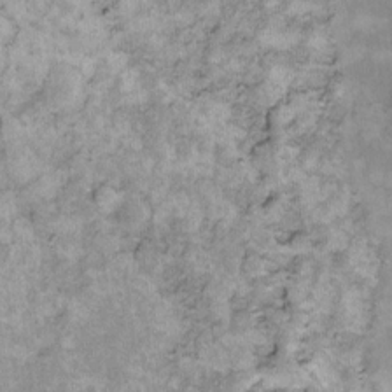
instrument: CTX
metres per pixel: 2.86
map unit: Ht
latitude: 9.2537
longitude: -39.4426
